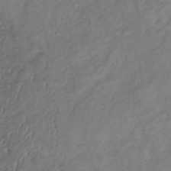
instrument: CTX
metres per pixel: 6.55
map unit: lHb
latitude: -34.8219
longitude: 69.0297
